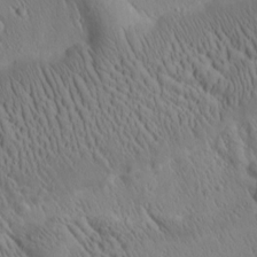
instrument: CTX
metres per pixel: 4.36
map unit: Htu
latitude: 0.9702
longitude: 175.0864
